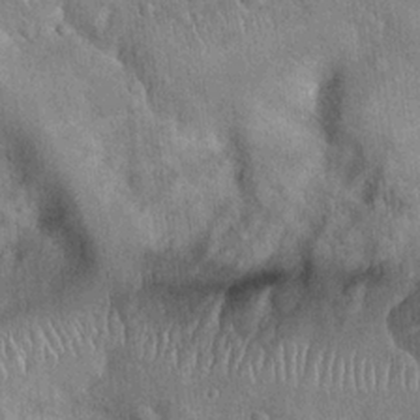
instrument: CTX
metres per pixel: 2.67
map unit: Hto
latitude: 19.5749
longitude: -52.4223
